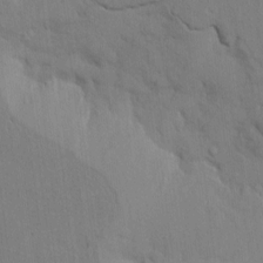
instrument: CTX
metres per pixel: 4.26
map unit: Htu
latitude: 3.7071
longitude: 151.9556
